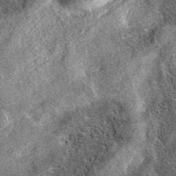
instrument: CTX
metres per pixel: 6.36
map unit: eAb
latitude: 37.3292
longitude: 110.6707
